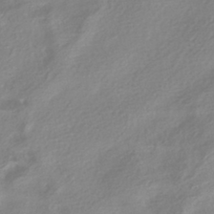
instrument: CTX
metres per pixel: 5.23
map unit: HNhu
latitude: -41.3887
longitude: 92.0094
